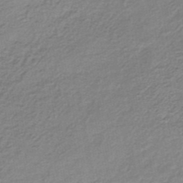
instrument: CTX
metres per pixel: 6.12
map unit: lHb
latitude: -34.6329
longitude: 60.9731
